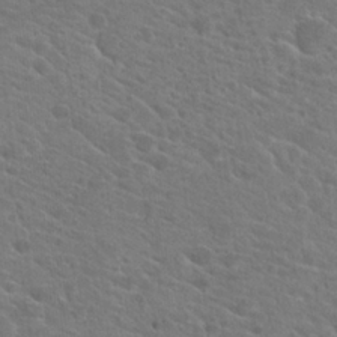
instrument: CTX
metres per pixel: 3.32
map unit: Hto
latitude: 22.1011
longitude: -39.6883
